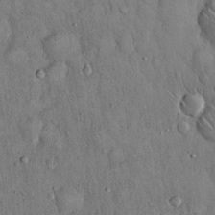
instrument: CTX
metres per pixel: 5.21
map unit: Hto
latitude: 15.1781
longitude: -58.5546
